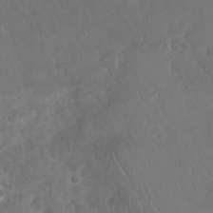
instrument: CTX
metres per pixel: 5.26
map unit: Nhu
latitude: 27.7828
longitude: -63.6505
